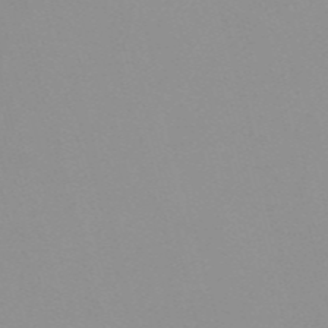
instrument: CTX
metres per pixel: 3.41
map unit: Nve
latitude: -57.2376
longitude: 60.2362
